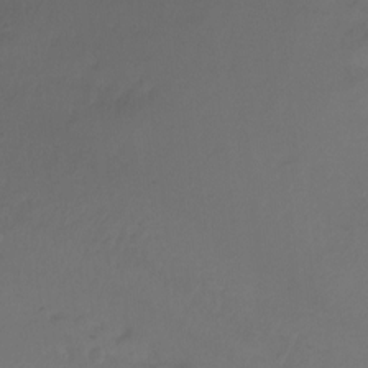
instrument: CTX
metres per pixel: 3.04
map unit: Ht
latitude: 1.0836
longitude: -35.0080
